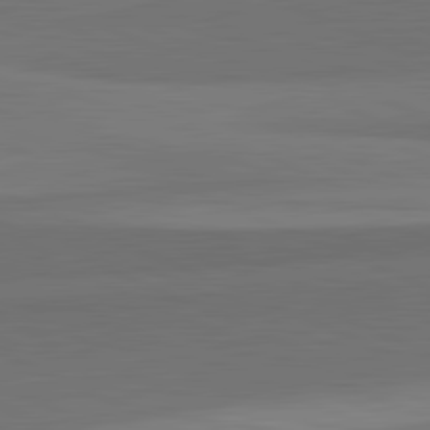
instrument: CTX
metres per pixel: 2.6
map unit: lApd
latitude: 82.4034
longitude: 157.2943
